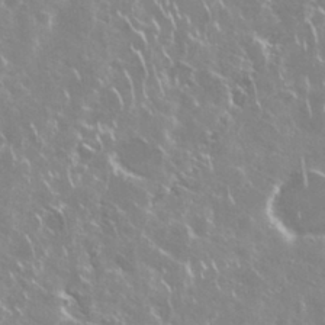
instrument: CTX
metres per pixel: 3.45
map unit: Nhu
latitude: 29.1025
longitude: -60.7057
